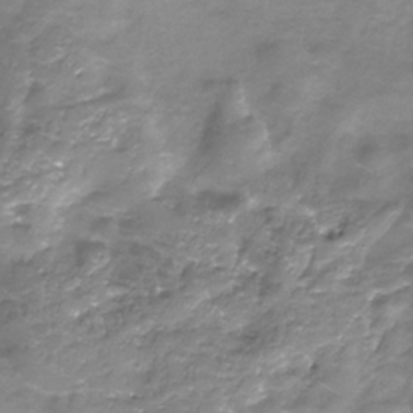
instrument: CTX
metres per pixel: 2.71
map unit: Nhe
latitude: -32.3684
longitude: -92.7813
